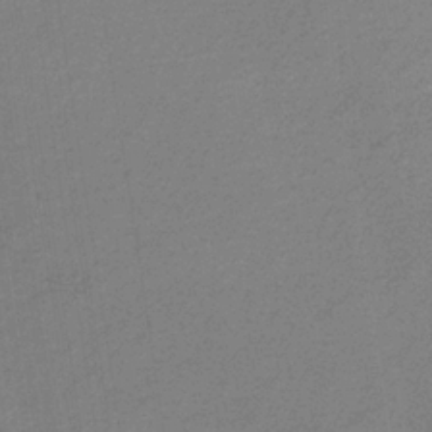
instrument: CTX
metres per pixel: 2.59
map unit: eHb
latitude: -33.2754
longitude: 69.9178
